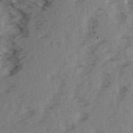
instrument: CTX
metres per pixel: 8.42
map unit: Ave
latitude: 15.0648
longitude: -103.2915
